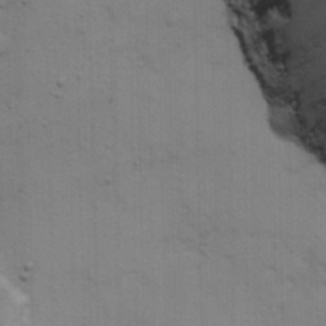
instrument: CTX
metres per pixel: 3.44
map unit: Ave
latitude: 13.5749
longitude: -102.5168
